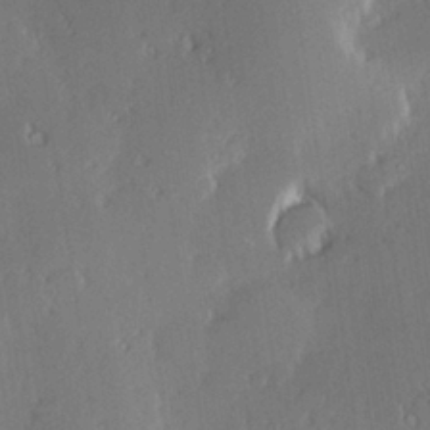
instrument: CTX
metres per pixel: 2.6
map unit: Hve
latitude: 27.2726
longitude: -93.7449
